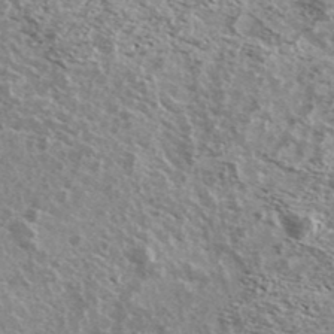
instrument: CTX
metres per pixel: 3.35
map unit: Ave
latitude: 39.2159
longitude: -108.5356
